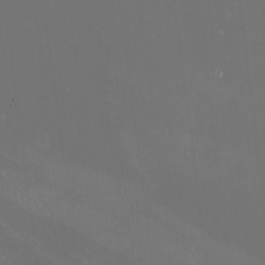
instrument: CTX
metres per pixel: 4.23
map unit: Nhu
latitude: -6.9352
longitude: -90.8191
